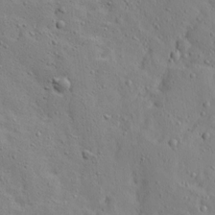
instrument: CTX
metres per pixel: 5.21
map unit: Ave
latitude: 13.2915
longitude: -133.3482
